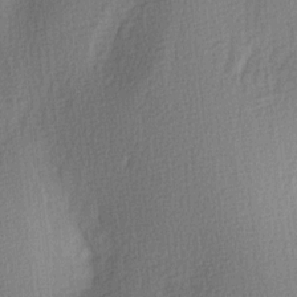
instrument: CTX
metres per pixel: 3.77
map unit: Ave
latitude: 3.4426
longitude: -111.6127
